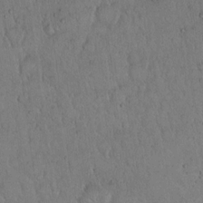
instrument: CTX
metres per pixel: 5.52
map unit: Hto
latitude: 14.6491
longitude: -56.9135
